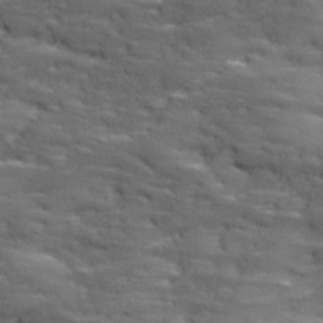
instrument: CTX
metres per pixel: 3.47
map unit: Ave
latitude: 18.1766
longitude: -136.0444
